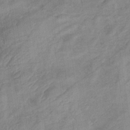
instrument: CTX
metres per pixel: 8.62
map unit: lHb
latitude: -33.9556
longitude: 71.8611
